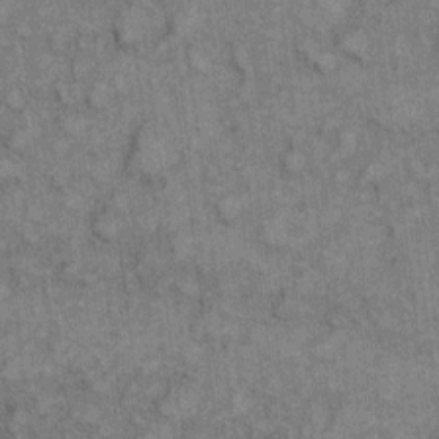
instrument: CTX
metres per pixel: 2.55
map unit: eHh
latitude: 7.2915
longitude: -64.6868
